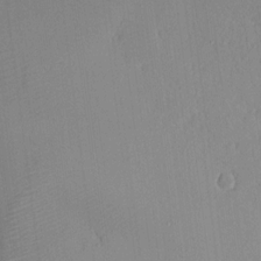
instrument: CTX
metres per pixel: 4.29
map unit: eHh
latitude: 11.0270
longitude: -71.6505
